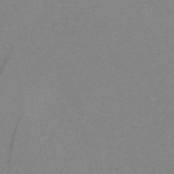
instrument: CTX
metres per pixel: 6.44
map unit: HNb
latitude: -45.7100
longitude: -42.5357
